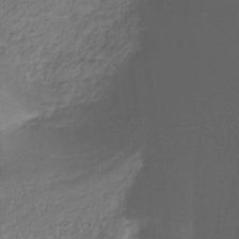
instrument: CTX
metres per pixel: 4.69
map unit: HNhu
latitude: -28.9353
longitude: 66.7274
